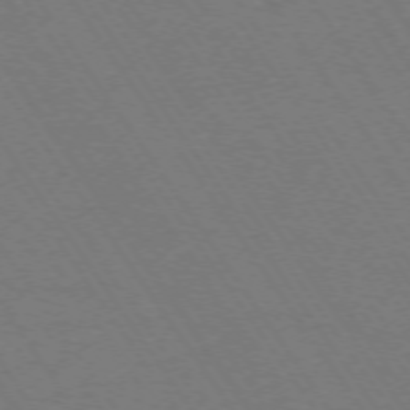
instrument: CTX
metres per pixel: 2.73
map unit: Ap
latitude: -74.4062
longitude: -71.2537
